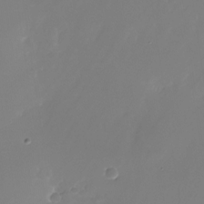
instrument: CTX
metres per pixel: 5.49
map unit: Nhu
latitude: -25.3698
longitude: -71.4237
